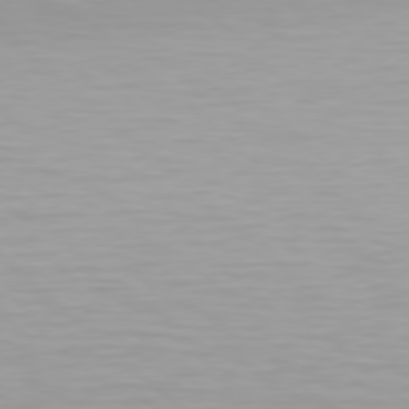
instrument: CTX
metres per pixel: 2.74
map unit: Hpe
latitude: 78.0633
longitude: -168.7624
